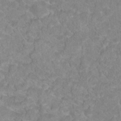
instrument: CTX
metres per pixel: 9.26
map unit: Hto
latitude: 18.4790
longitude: -37.6694
